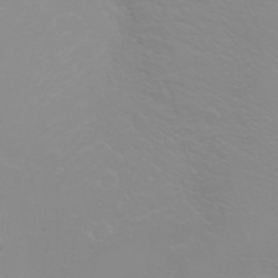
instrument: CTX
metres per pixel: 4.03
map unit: Nhu
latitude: -4.9352
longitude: -79.6316
